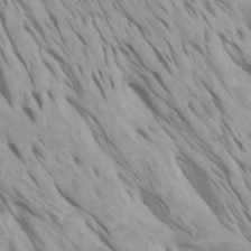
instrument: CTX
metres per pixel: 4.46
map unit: Htu
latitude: -4.4062
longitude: -73.2915
